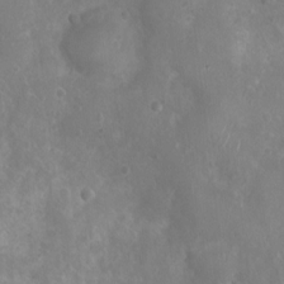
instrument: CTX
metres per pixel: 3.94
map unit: Nhu
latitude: 6.7246
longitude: -18.8191
